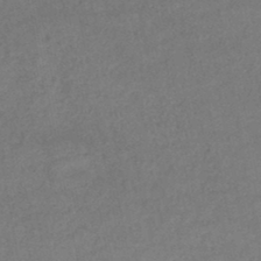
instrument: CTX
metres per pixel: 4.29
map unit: lHb
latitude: -45.9367
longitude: 62.1794
